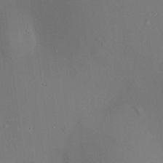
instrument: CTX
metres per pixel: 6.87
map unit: HNhu
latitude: 12.4601
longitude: 11.4454
